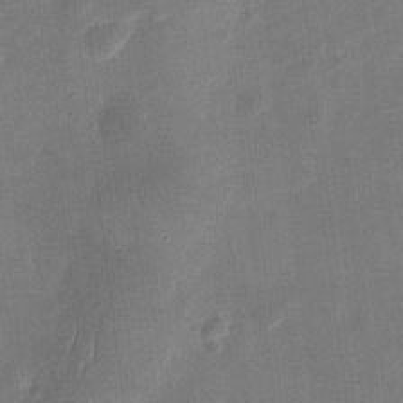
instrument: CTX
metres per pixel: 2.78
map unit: eHh
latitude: 8.4412
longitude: -74.1011
